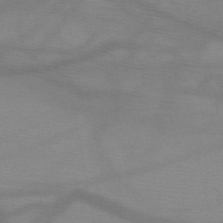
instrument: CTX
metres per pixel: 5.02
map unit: HNb
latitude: -49.3888
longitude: -40.9135
